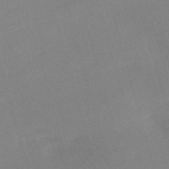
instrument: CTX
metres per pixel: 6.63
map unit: eHh
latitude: -61.4832
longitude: 49.8612
